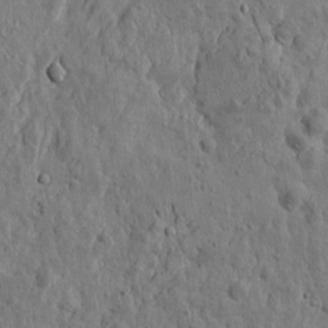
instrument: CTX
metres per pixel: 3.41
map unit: Htu
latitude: -0.4629
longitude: -177.9528
